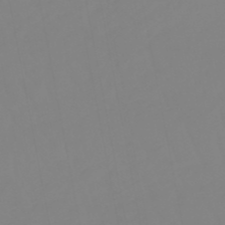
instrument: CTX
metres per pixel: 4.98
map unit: eHb
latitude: -49.1431
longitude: 85.2942
